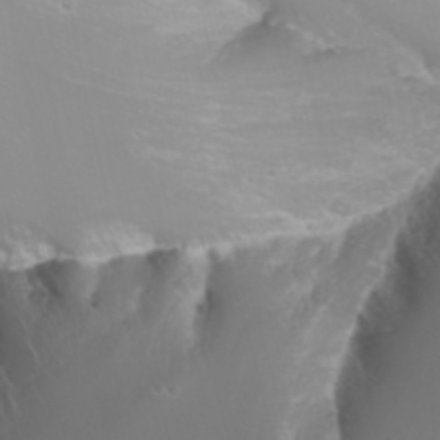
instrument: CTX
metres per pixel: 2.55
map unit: Nhu
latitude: -10.0094
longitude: -69.2915
